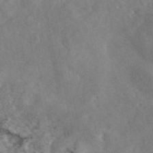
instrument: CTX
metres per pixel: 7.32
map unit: eAb
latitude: 46.2334
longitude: 127.5021
